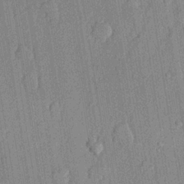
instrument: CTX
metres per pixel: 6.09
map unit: lHvf
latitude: 20.6302
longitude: 144.8219
